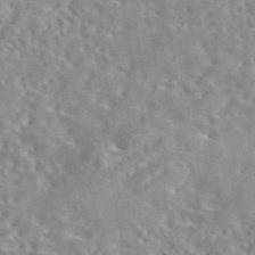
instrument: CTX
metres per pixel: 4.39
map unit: eAb
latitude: 44.7246
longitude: 112.4251
